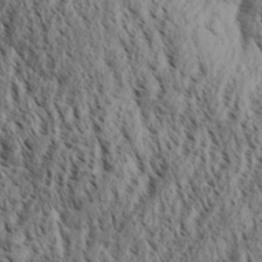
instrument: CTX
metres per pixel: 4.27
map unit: Aa
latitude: 30.7813
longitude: -137.7828
